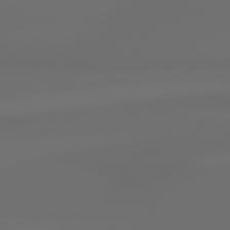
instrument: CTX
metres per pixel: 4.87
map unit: lApd
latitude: 79.3671
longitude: -138.3278
